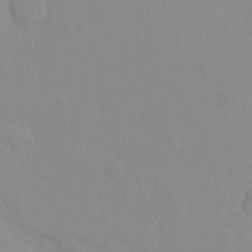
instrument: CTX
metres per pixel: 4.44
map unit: Ht
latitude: -13.5021
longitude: -58.3278
